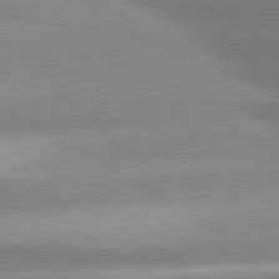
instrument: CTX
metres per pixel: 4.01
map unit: lApd
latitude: 80.4601
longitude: -154.6490
